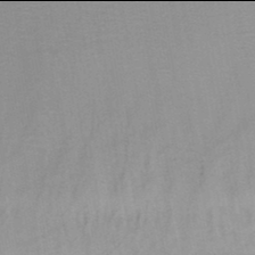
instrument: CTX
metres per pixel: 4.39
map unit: HNb
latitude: -46.0094
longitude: -39.1781
